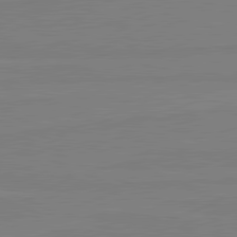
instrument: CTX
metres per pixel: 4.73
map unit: lApd
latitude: 81.4237
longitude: -179.3104
